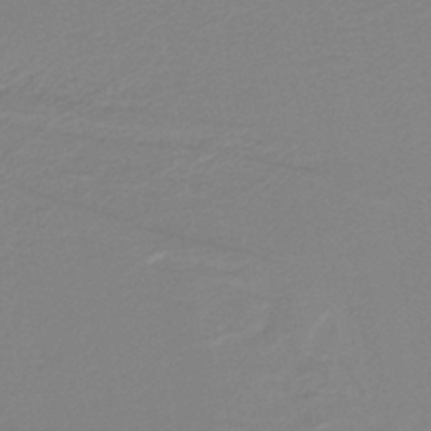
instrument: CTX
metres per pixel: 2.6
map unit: lHb
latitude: -42.3495
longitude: 52.0094
